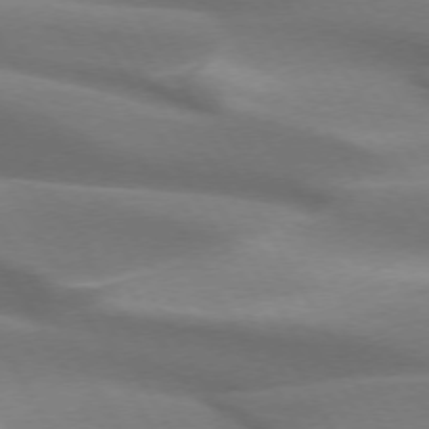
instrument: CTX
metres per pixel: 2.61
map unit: lApd
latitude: 73.3293
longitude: -51.2914
